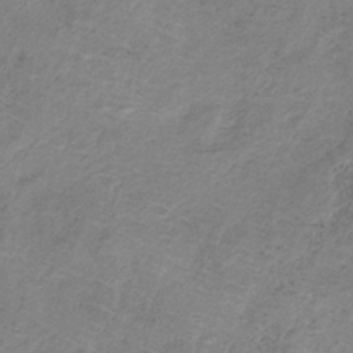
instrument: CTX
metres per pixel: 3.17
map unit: HNb
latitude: -32.3118
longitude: 60.5385
